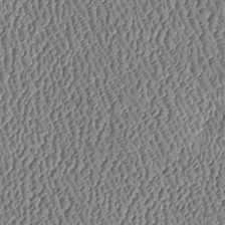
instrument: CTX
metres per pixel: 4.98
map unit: Htu
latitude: -7.5588
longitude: 156.8408
